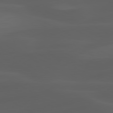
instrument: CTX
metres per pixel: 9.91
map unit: lApd
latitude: 80.2900
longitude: -89.8584
